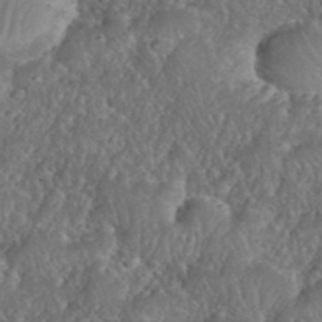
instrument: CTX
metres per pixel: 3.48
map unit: eHh
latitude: 39.9717
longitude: -58.0444
